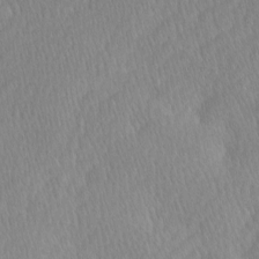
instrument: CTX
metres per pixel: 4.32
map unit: Ave
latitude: -0.7653
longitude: -114.0822
